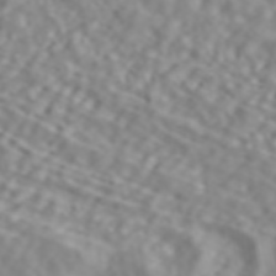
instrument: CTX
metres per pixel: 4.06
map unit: ANa
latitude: 44.6868
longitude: 21.8800
